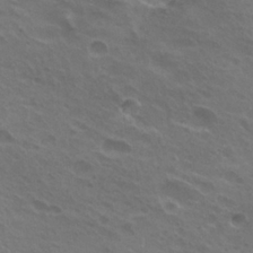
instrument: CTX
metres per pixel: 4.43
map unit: Hto
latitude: 24.7813
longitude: -38.4979
